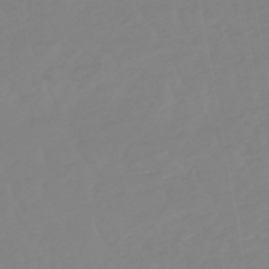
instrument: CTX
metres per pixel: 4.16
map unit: eHb
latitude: -49.2943
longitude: 84.5384
